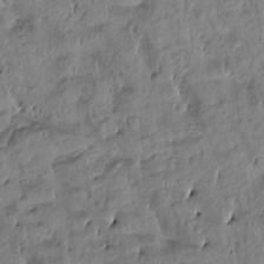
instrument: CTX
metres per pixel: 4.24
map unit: Htu
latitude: -2.7841
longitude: 172.2928
